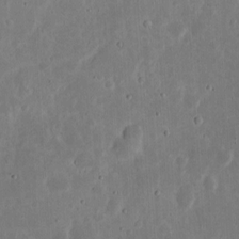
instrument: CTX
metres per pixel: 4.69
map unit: eHh
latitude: 6.9136
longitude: -70.6112
